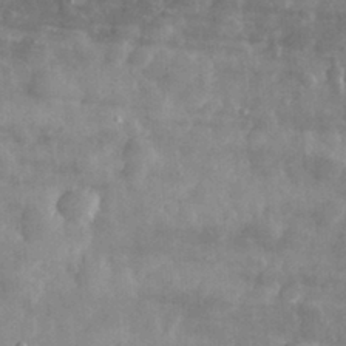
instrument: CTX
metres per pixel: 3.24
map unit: eHh
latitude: 31.4238
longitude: -71.5182
